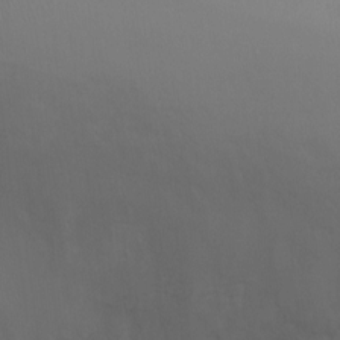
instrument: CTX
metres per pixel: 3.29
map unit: Nhu
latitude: -10.4440
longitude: -20.4601
